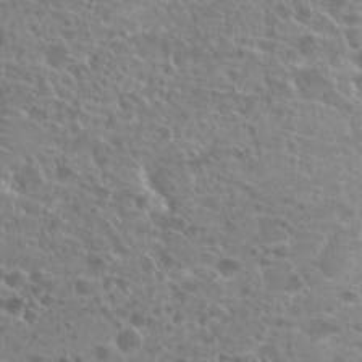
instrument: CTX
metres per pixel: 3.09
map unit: Hto
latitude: 20.4223
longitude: -40.6679
